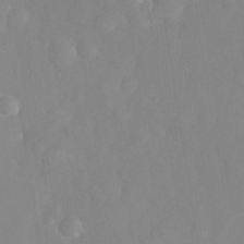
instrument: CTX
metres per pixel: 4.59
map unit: eHh
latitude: 31.4427
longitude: -58.9325
